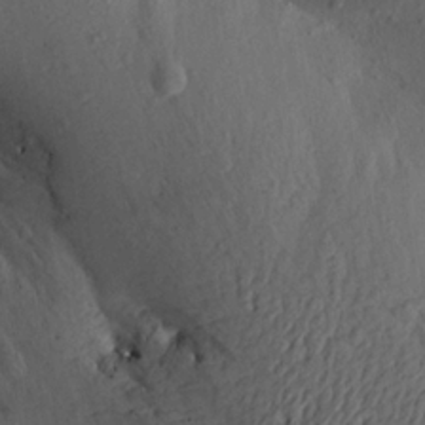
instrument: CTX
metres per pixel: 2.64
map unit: Aa
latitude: 18.9891
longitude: -144.7624
